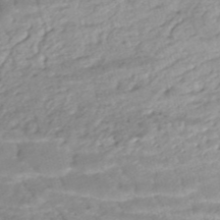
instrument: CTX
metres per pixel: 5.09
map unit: ANa
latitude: -44.9731
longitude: 104.5762
